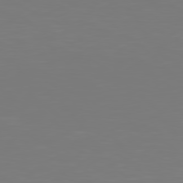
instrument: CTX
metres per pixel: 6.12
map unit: Hpe
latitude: 78.3845
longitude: -135.4804
